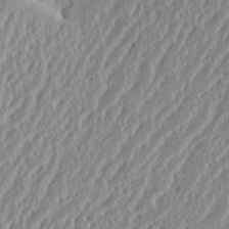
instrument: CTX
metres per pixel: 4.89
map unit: eHh
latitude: 35.4048
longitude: -132.7435
